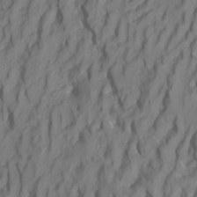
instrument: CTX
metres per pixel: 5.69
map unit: Htu
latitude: -4.7085
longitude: -72.0633
